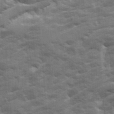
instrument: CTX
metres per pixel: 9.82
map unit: Ave
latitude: 19.4426
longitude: -129.8772
